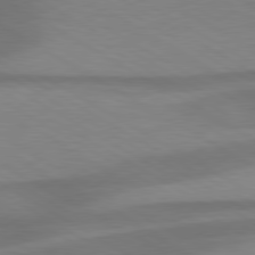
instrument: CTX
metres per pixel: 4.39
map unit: lApd
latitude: 79.7450
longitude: -124.5923
